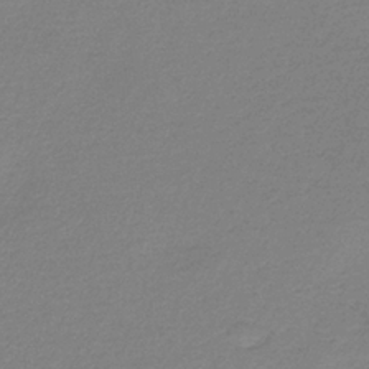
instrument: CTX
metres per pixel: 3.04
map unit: HNb
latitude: -37.4643
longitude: 55.3699
